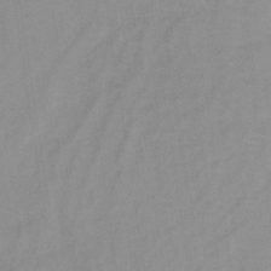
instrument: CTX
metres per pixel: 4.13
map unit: lHb
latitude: -33.4266
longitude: 65.1054
